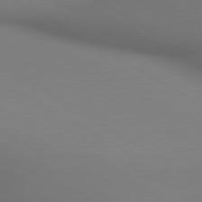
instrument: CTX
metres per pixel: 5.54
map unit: lApd
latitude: 80.3656
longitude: 133.6533
